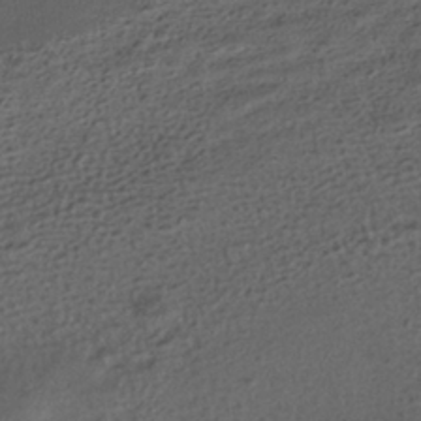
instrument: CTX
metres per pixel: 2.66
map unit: HNhu
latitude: -39.5399
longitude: 97.7100
